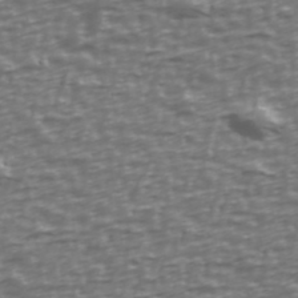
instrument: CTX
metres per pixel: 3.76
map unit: Ave
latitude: 40.5356
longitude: -112.9514
